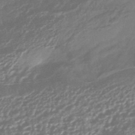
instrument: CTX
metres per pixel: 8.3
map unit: HNhu
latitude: -44.5763
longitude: 93.6911
